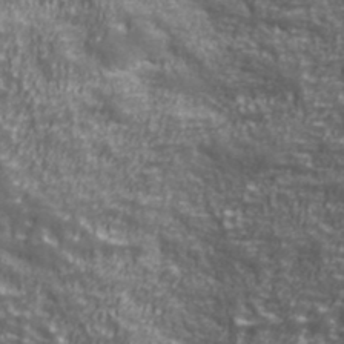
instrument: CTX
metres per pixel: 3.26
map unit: ANa
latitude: 40.1010
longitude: -90.5168
